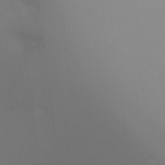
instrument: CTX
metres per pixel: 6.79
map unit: Ht
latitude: -5.1998
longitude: -25.9339
